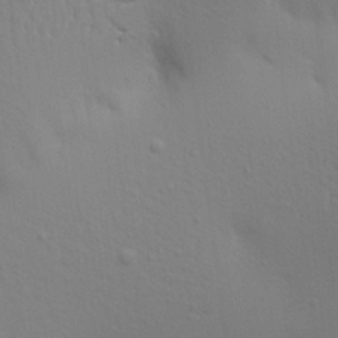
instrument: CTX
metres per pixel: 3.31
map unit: Aa
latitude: 20.6113
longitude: -143.2159
